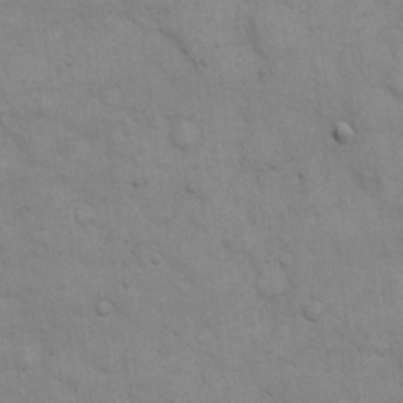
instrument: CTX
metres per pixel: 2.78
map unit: eHh
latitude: 15.6694
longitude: -66.3467
